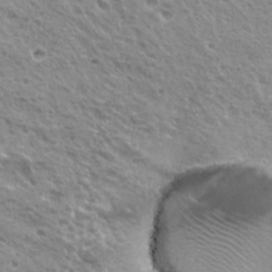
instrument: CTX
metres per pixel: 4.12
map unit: Hto
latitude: 22.7057
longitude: -31.5749
